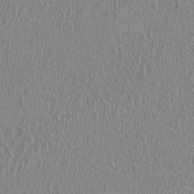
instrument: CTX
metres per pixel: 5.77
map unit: HNhu
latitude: -0.8975
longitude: 1.9179
